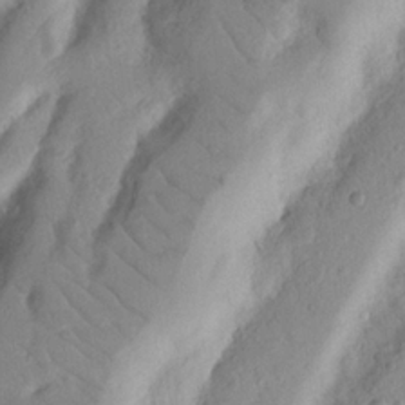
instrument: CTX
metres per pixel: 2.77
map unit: Nhu
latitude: 19.2159
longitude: -77.1970
